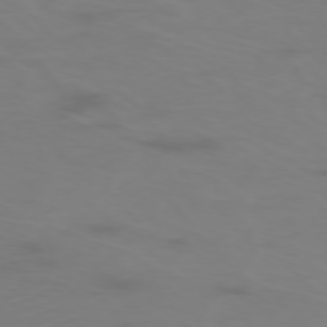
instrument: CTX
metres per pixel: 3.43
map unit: Ap
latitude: -76.1606
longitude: -76.4601
